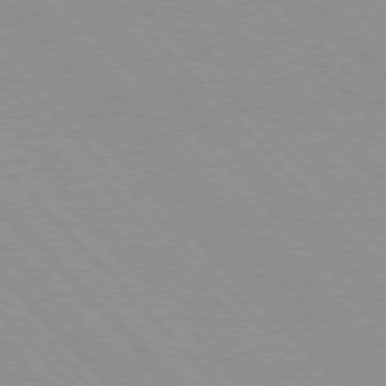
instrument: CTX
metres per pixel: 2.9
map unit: Hpe
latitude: 76.2522
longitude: -154.8758
